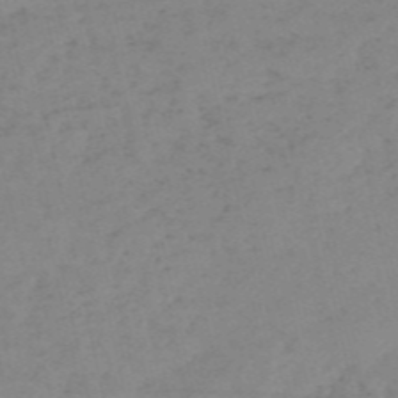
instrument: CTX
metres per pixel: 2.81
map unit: HNb
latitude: -54.6330
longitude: -42.1011
